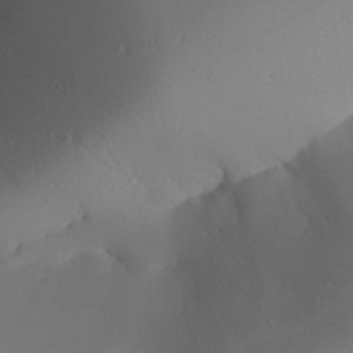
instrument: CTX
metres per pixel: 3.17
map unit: Aa
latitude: 25.1592
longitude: -128.3089
